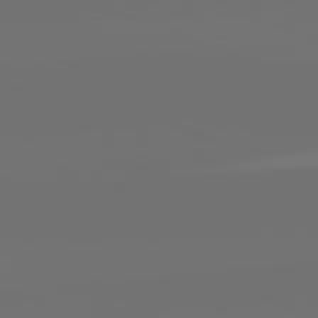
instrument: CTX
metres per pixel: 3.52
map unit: lApd
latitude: 82.2522
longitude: -154.3845
